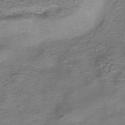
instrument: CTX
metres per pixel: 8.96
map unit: HNhu
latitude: -41.1053
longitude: 109.4643
